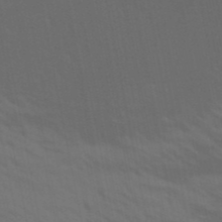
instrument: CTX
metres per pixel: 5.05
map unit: lHb
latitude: -50.0850
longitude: 75.3510
